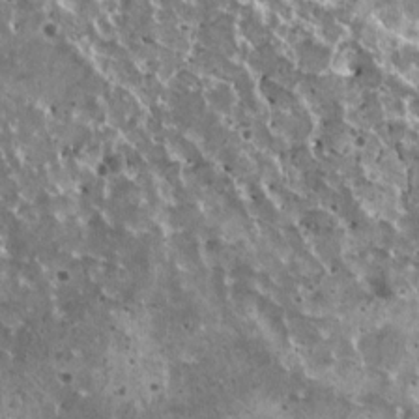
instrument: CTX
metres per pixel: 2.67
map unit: HNhu
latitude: 2.8191
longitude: 5.7099
